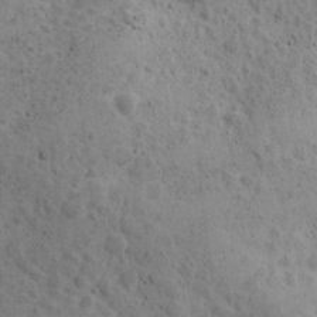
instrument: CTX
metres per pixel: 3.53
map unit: Ave
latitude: 11.3104
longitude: -105.9717
